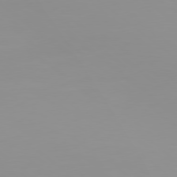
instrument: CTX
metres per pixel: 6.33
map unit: Hpe
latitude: 78.3845
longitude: -141.9339
